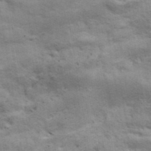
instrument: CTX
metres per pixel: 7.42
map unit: ANa
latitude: 42.1767
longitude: 17.6533
